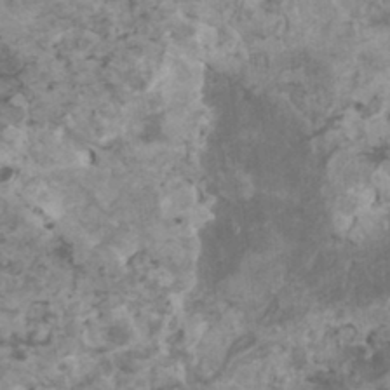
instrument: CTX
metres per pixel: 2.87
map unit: HNhu
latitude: 1.7260
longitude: 3.6910
